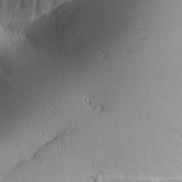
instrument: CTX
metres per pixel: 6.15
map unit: Aa
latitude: 27.4615
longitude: -129.6505
